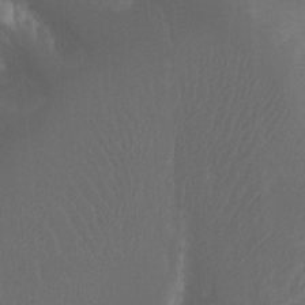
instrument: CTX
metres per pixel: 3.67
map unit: Htu
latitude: -11.4643
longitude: -73.5749
